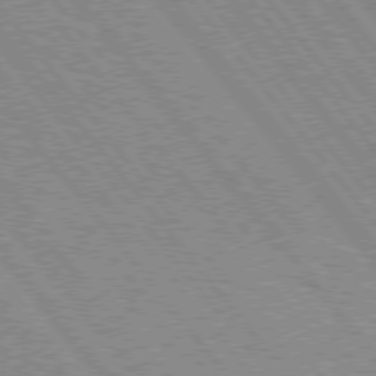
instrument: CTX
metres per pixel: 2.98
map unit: Hpe
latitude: 75.2159
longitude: -150.0822
